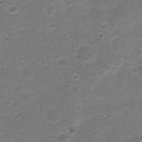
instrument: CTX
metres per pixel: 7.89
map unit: Nhu
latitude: 4.1578
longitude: -26.0633
